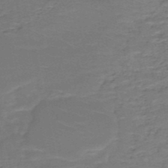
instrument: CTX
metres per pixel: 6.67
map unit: HNb
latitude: -50.3873
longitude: -48.0633
